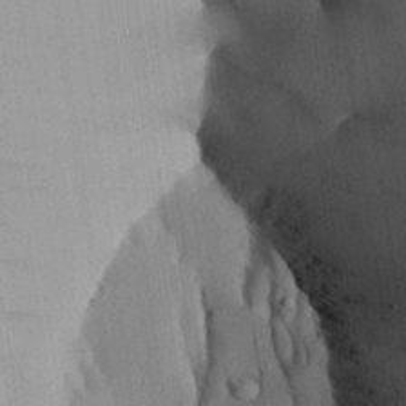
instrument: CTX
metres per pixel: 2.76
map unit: Aa
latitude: 27.2537
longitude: -134.5545
